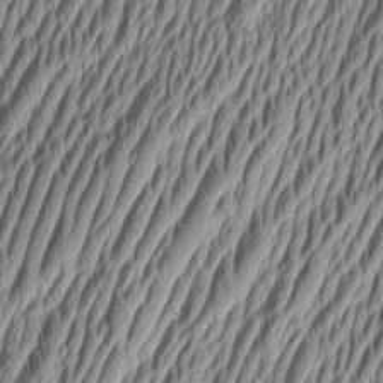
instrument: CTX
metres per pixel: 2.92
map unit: Aa
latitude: 6.8947
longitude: -129.4615
